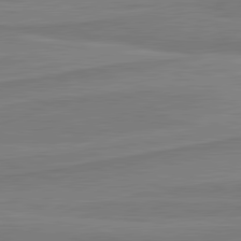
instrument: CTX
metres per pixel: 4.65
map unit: lApd
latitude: 81.4993
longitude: 170.5763
